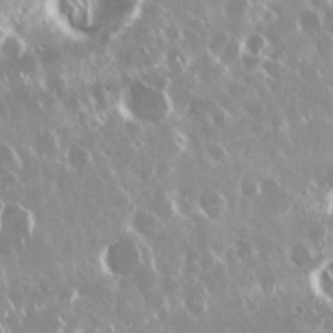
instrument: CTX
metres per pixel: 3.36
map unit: Nhu
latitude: 29.3104
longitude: -60.9513
